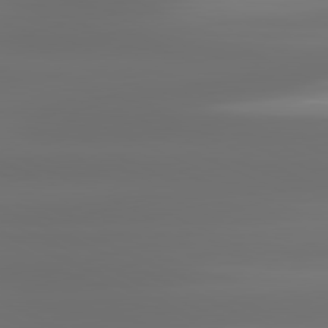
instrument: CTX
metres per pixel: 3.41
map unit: lApd
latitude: 81.4237
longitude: -136.7624
